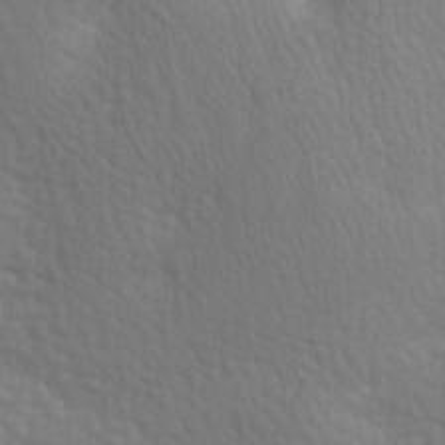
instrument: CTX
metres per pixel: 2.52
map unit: lAa
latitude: -8.4251
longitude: -125.8772
